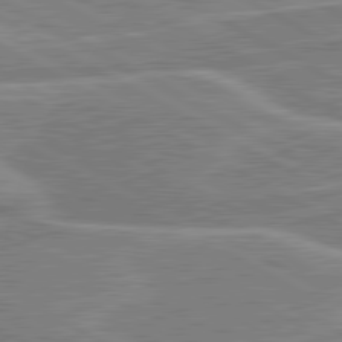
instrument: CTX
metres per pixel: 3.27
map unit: lApd
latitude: 80.8002
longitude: 124.1984
